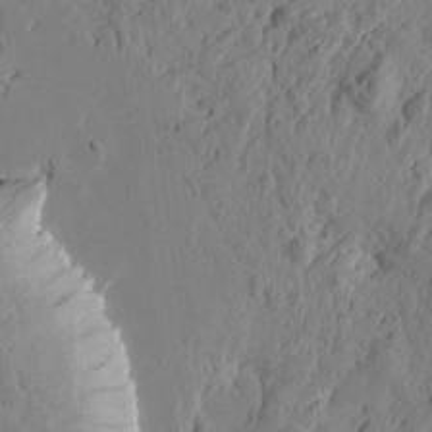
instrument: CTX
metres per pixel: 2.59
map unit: Htu
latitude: -2.4628
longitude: -178.4034
